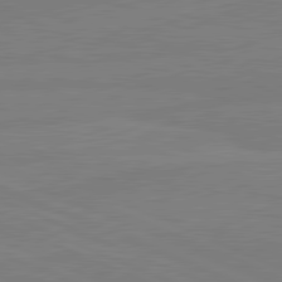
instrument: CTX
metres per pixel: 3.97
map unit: lApd
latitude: 81.3859
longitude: -179.7072
